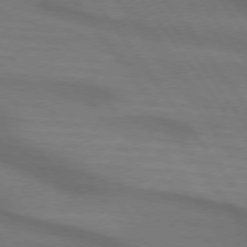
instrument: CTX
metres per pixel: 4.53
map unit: lApd
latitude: 74.1389
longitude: -63.8584
